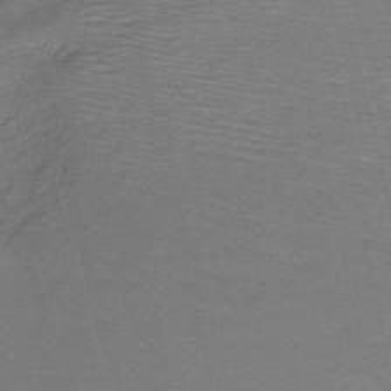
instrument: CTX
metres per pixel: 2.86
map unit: HNb
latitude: -50.4251
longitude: -41.6693
